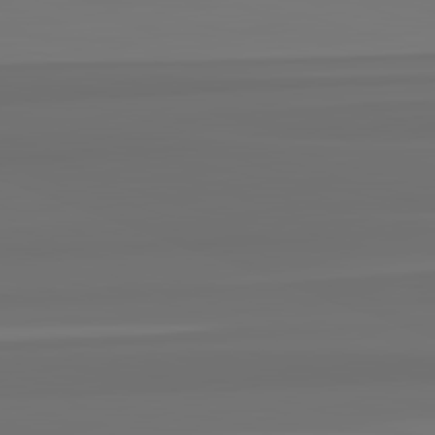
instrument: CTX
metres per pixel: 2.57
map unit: lApd
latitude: 82.8946
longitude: 161.6344
